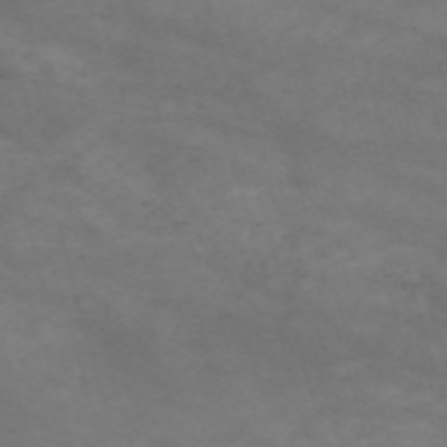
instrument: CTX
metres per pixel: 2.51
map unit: Nve
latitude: -59.6532
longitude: 59.2564
